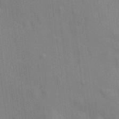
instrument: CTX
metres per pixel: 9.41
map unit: HNhu
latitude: 12.1200
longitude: 11.2376
